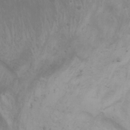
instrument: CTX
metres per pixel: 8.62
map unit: Aa
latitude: -3.3509
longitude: -72.9325
